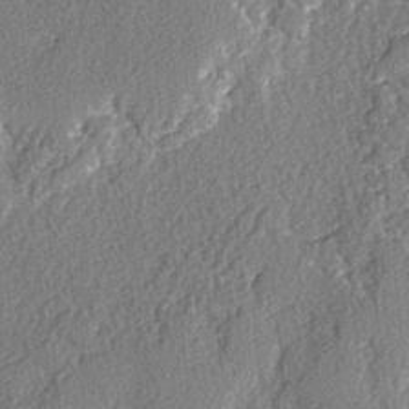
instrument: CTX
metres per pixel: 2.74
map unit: lAvf
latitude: -3.9367
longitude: -108.3845
